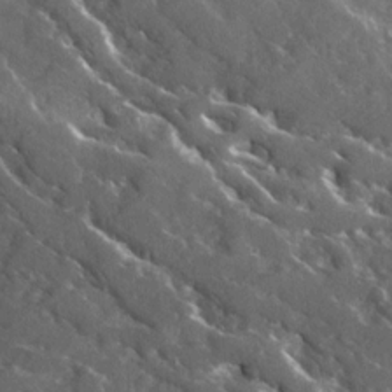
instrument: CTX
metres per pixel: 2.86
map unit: Ave
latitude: 18.1577
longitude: -130.1767
